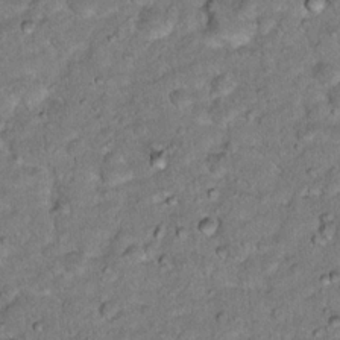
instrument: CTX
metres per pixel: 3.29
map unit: Hto
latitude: 16.3467
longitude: -35.8016
